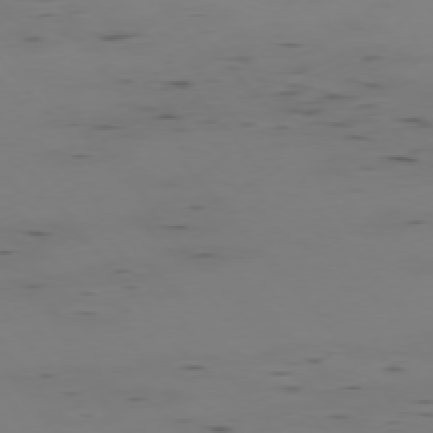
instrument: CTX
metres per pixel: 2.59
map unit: Hpe
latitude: -76.1795
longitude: -17.4804
